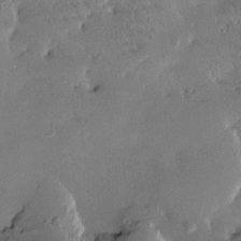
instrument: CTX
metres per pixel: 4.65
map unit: Htu
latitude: -2.0661
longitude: 176.0094
